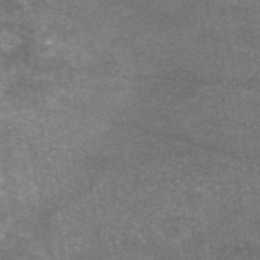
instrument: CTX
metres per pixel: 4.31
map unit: eAb
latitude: 47.1970
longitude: 125.5021
